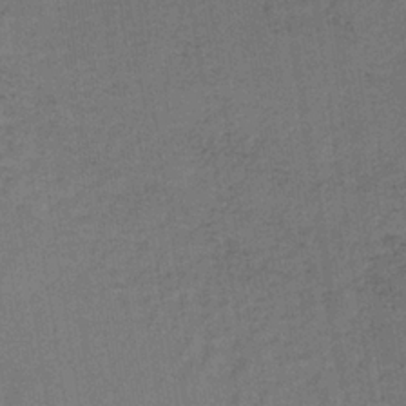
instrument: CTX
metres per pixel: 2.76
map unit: lHb
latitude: -35.1431
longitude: 65.6911
